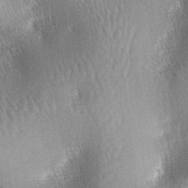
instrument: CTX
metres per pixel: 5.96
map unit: lAa
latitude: -5.9556
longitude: -127.1592
